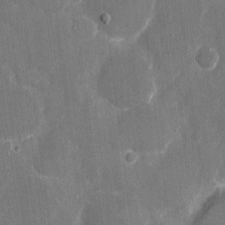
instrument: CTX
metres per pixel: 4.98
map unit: eHh
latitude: 7.5560
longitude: -67.9528
